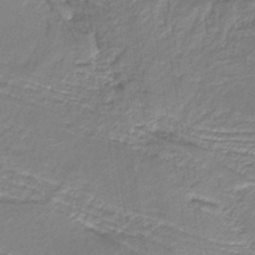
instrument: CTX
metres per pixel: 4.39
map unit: eAb
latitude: -39.2376
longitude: 52.5762
